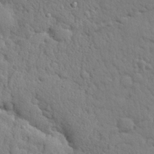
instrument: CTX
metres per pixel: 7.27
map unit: eHh
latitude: 28.3656
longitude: -75.4804
